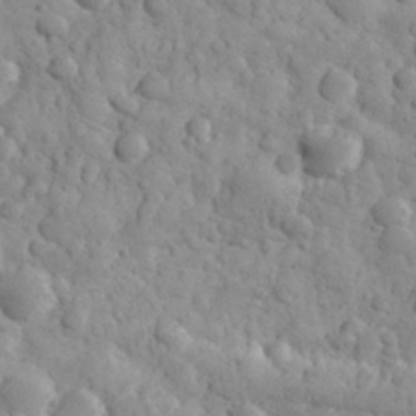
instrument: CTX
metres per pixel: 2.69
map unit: eHh
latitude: 31.9717
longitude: -68.2901
